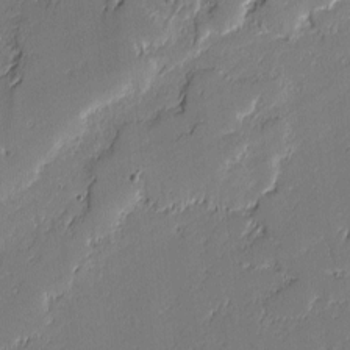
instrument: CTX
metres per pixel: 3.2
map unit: lAvf
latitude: -1.6344
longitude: -108.3656
